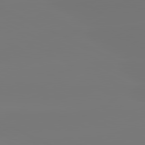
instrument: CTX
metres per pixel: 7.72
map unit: lApd
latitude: 81.4993
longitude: -148.4979
